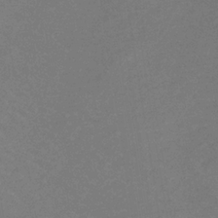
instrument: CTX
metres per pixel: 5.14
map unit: lHb
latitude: -34.1984
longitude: 67.5777
